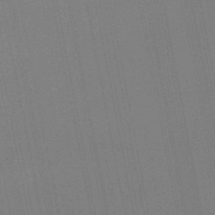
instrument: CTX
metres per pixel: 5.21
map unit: lHb
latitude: -48.2551
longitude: 67.0297
